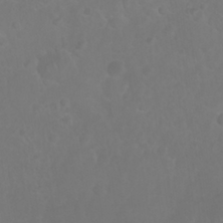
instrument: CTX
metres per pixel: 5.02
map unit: Nhu
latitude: 27.3293
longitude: -64.7246
